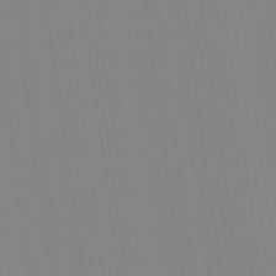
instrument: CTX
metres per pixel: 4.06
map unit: Aa
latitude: 32.9325
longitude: -142.5735
